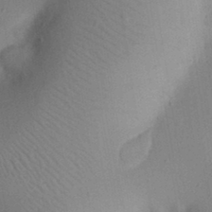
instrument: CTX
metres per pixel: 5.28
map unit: eHh
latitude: 24.9891
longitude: -70.2522
